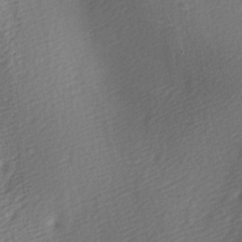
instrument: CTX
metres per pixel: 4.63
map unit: lAa
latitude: -5.6722
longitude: -121.0837
